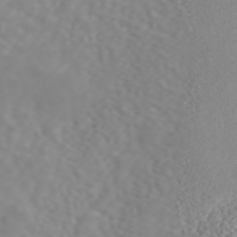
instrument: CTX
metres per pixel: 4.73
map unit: ANa
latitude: 46.1956
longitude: 49.8234
